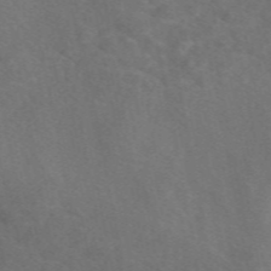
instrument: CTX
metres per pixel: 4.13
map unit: eAb
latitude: 49.7639
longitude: 118.7085
